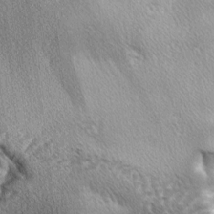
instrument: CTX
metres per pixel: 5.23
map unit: lAa
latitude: -4.2361
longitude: -125.9717
